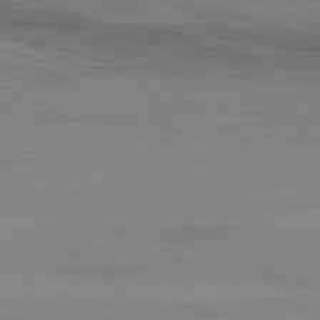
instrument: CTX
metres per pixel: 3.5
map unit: Ap
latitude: -81.3510
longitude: -94.5546
